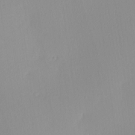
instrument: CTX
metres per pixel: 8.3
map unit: Ave
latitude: 3.5182
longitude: -113.3859
